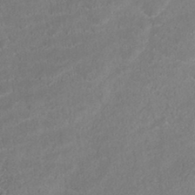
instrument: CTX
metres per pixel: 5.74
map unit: HNhu
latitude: -41.9745
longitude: 103.2943
